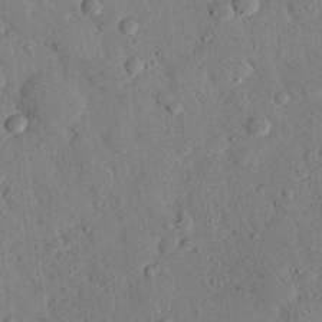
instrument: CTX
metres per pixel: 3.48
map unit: eHh
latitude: 26.3845
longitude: -79.1026
